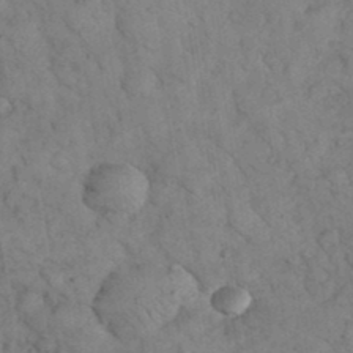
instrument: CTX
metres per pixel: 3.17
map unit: eHh
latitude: 36.2523
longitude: -67.9528
